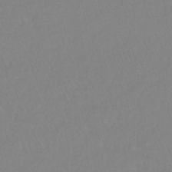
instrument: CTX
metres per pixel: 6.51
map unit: lHb
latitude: -40.9164
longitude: 64.8975
